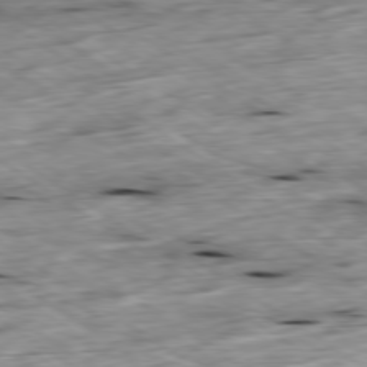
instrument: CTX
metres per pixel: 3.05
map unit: Ap
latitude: -79.6533
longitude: -89.8395
